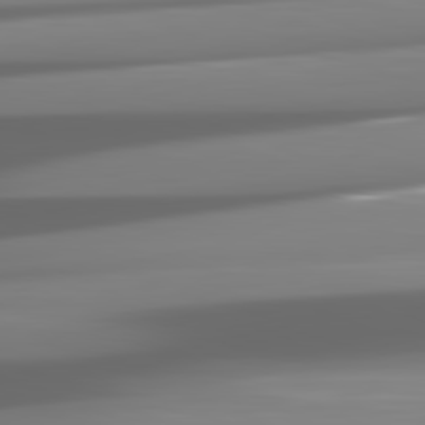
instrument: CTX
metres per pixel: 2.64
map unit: lApd
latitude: 81.9528
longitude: -148.7624
